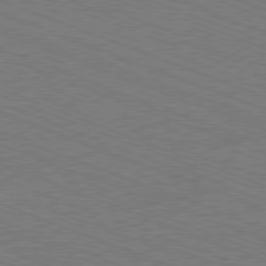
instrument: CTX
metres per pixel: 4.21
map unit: Ap
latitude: -81.2565
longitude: -74.9703
